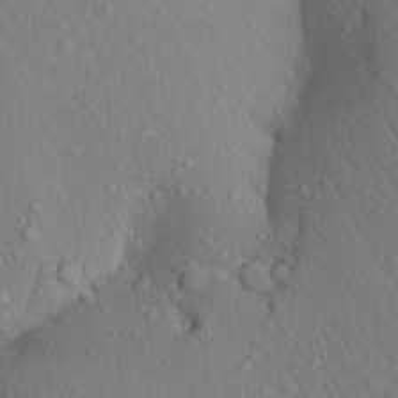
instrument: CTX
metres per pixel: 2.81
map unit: Aa
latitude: 23.6316
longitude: -146.7058
